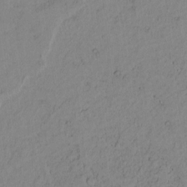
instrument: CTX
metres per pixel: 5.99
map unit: Htu
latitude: -3.8422
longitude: 170.2362
